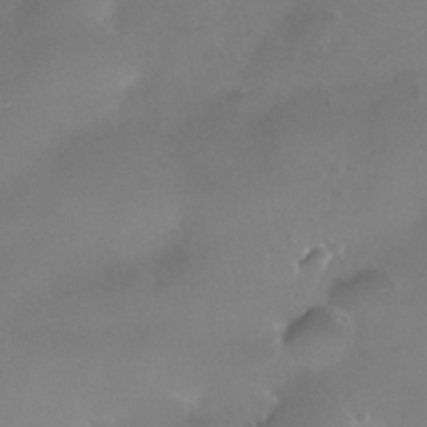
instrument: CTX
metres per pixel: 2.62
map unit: Nhe
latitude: -36.5384
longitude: -131.1215
